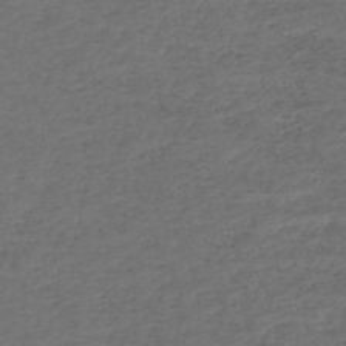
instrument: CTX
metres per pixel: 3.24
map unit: HNhu
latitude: -47.8989
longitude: 96.3306
